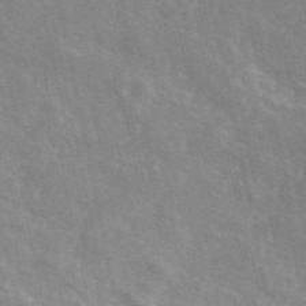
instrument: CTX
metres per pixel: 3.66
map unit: eAb
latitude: 48.7435
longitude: 115.4265
